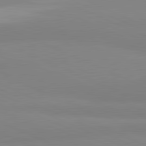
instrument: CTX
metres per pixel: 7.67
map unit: lApd
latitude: 81.6316
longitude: 178.0283
